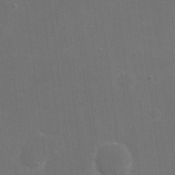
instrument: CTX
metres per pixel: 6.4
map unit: eHh
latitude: 20.4790
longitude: -68.4034
